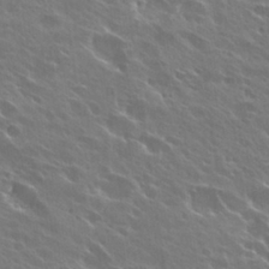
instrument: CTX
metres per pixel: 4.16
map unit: Hto
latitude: 27.5371
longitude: -41.2159
